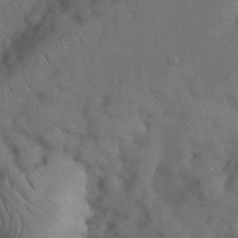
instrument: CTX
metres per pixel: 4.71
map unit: Nhu
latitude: 27.4049
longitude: -70.4790
